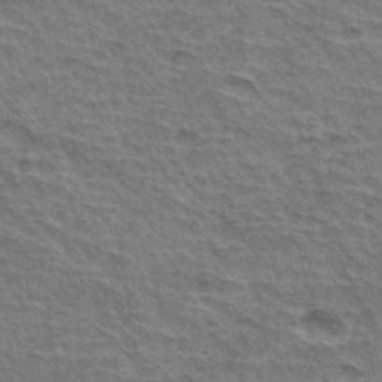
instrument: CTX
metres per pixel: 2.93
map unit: Hto
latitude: 35.5371
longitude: -44.0444
